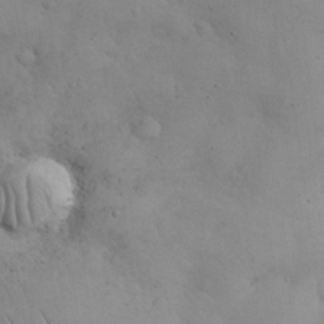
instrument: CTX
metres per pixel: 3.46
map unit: Nhu
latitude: 28.3467
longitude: -68.9136
